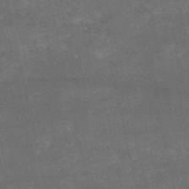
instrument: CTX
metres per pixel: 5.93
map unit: HNb
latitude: -52.2172
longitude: -40.7813
